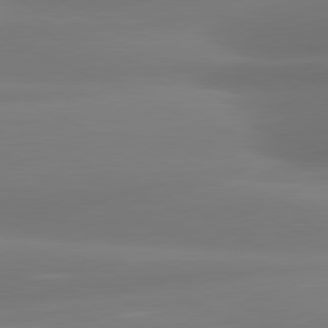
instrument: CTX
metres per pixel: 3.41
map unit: lApd
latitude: 81.1214
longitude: -160.7057
